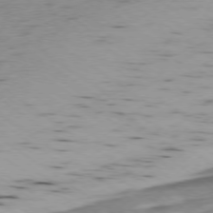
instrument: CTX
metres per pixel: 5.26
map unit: Ap
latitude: -78.1228
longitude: -71.2348
